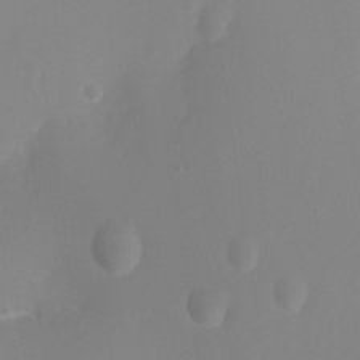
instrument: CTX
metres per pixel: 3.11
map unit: Ht
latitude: -8.9542
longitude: -23.8583
